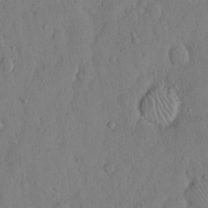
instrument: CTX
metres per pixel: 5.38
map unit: Hto
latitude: 12.5168
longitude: -56.2144
